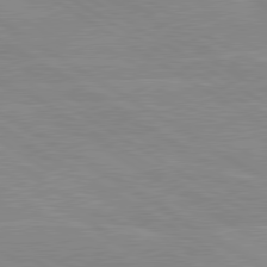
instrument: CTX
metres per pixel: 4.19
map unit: lApd
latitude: 80.0444
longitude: -125.8583
